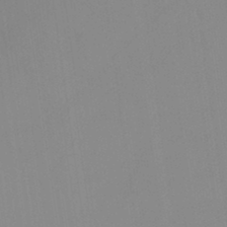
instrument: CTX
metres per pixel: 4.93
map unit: lHb
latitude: -45.1620
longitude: 66.7652
